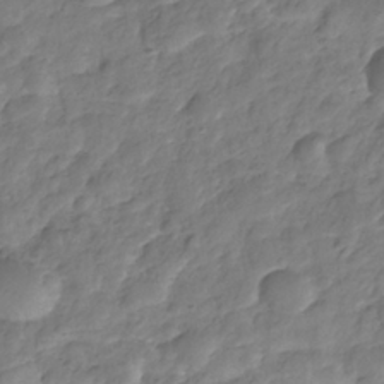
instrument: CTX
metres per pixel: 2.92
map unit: Nhe
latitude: -35.9556
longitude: -178.7813
